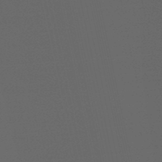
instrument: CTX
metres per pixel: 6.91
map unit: eHb
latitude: -50.8408
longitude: 70.5574
